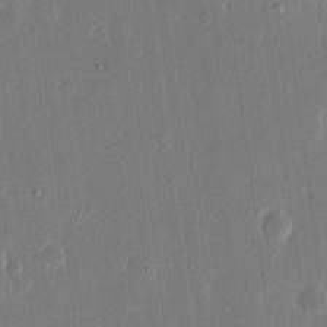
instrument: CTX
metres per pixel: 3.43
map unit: eHh
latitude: 15.5749
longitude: -70.5546
